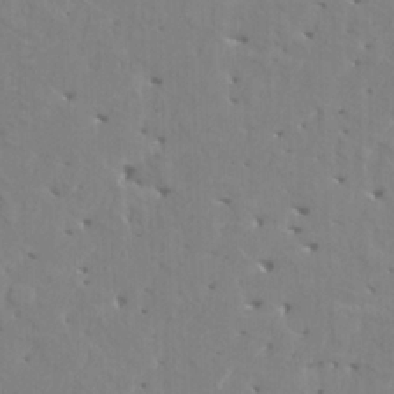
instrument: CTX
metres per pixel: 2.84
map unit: HNhu
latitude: 7.7072
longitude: -1.9717
